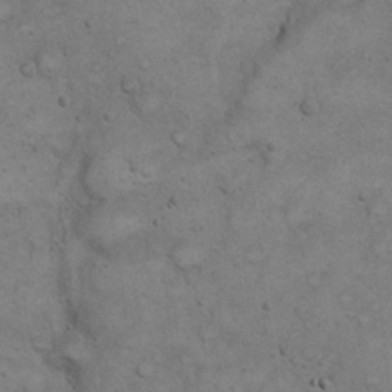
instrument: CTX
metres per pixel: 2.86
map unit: eHh
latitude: 20.6491
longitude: -59.4804
